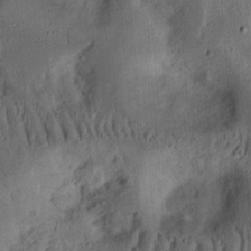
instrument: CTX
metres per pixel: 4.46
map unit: Ht
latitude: 13.9339
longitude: -74.3656
